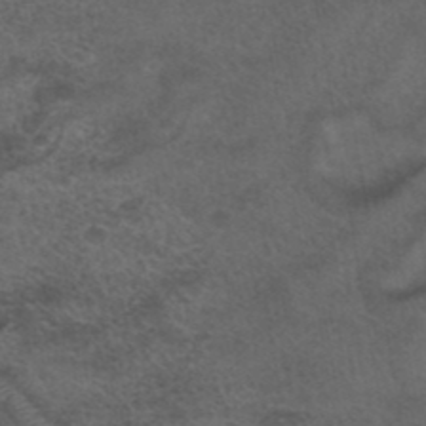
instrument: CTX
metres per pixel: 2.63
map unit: ANa
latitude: 40.3278
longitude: 29.0109
